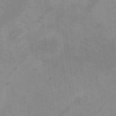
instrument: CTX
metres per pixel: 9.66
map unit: eHh
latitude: -8.3117
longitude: -68.1955
